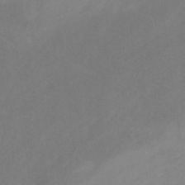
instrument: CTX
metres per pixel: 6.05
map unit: HNb
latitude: -31.0108
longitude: 63.0486
